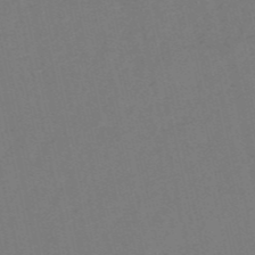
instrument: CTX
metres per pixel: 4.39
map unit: HNb
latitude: -53.7666
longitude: -42.3278
